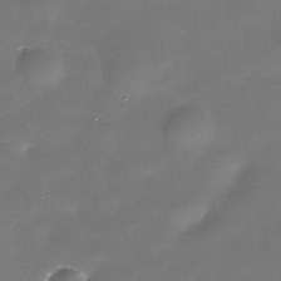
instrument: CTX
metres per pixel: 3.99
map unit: Nhe
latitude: -35.9367
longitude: -90.4223
